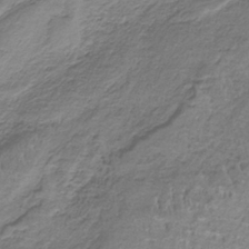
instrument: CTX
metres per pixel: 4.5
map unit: HNb
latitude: -34.9542
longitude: 58.4440
